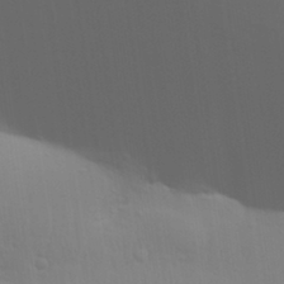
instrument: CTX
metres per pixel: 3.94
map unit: Aa
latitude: 31.0837
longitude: -133.5182
